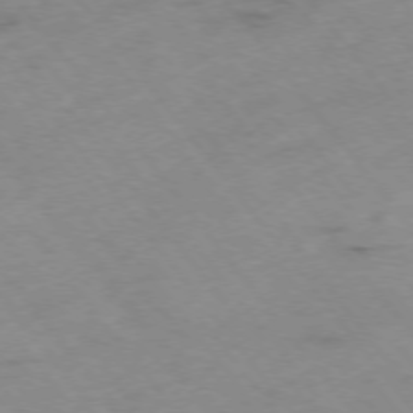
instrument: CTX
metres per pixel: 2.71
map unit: Hpe
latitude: -76.0094
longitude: -18.9513
